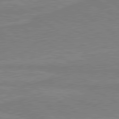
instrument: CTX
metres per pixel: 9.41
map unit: lApd
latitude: 80.4034
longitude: 169.1998
